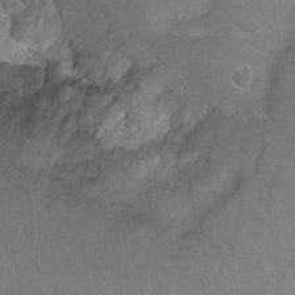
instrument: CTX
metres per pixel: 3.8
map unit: Ht
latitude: -4.9541
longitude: -36.2901
